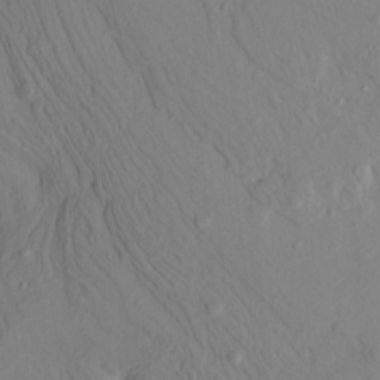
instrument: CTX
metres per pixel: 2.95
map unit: HNhu
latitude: 11.3104
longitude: 23.8989
